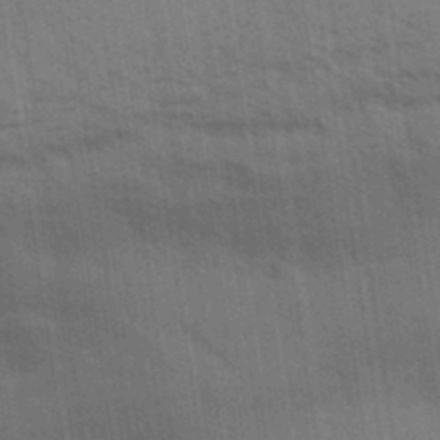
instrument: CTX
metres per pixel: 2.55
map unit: Aa
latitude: 32.8191
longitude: -139.8961
